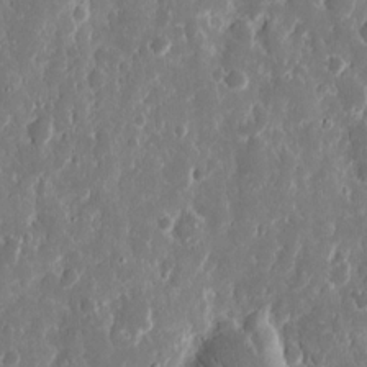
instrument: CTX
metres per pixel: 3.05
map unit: eHh
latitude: 12.4034
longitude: -72.2145
